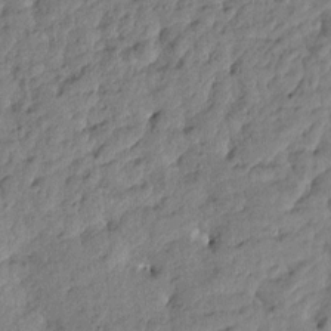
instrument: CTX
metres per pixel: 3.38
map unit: Htu
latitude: -0.7086
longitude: -179.2537
